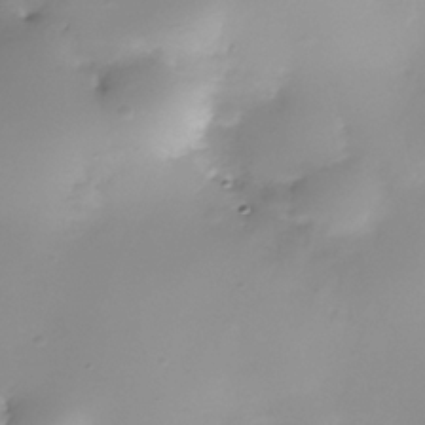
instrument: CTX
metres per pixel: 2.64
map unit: Nhe
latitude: -36.7841
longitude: -113.3859
